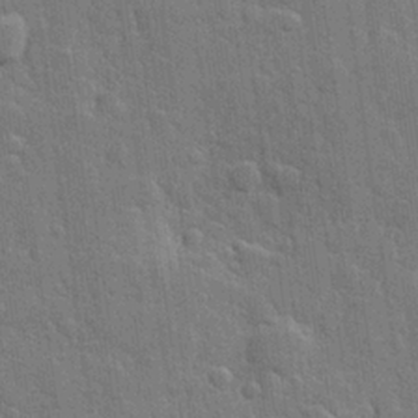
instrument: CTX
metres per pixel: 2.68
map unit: Hve
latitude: 25.5938
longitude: 149.5399
